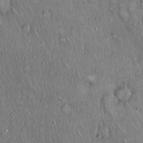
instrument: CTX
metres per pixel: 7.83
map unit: Hto
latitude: 18.4034
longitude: -60.6868
